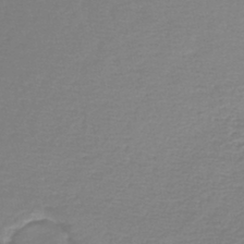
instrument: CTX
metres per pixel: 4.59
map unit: lHb
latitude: -45.2376
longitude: 62.2172
